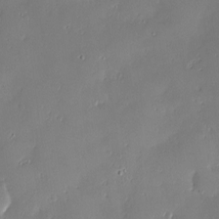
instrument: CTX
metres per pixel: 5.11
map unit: Nve
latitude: -8.0661
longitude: 173.1053
